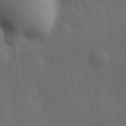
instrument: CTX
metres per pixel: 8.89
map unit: Hve
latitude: 19.7071
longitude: 150.8975
